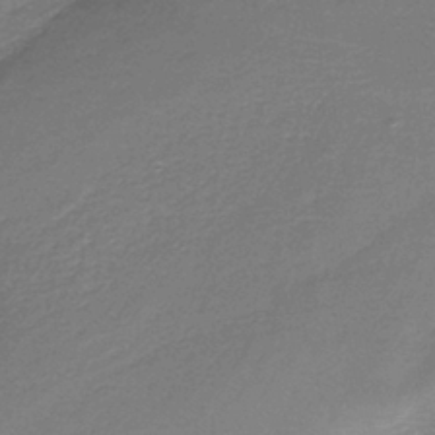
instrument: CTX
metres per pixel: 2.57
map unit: HNb
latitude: -37.5966
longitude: 51.1809
